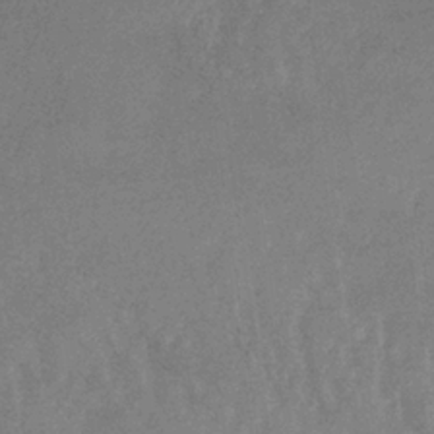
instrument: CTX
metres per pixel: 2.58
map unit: lHb
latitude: -32.9731
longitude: 69.2376
